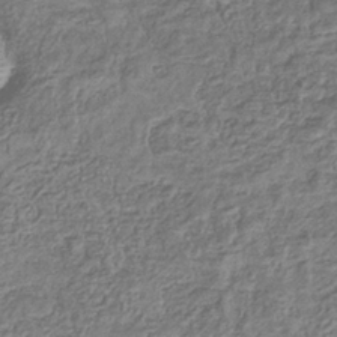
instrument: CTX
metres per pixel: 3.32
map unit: eHb
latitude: -35.9367
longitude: 80.5007
